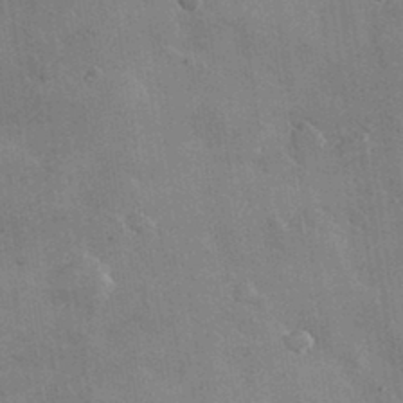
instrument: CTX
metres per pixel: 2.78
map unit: lHvf
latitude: 35.3103
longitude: -91.8583
